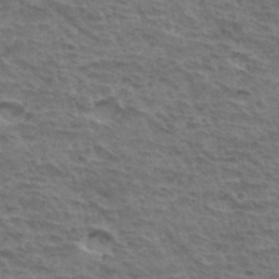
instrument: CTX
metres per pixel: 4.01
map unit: Hto
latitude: 34.4790
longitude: -43.8772
